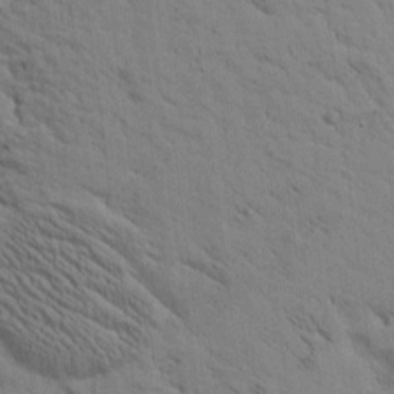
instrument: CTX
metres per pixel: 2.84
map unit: Htu
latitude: -2.1605
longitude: 175.0864
